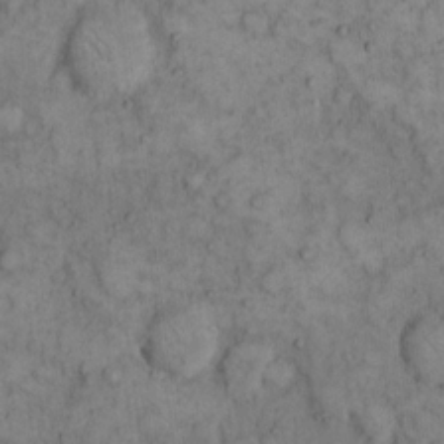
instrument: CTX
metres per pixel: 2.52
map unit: eHh
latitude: 12.0255
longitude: -64.4790
